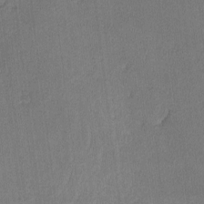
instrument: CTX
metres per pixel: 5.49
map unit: lHvf
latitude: -12.8597
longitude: -100.7435
